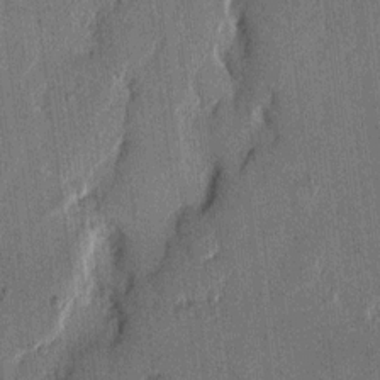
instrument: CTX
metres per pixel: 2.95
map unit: eHh
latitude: 13.3104
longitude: -68.7624
